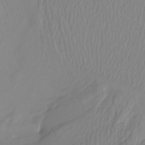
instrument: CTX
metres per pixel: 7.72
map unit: Nhu
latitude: -6.8597
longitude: -93.8961
